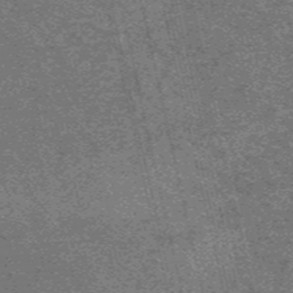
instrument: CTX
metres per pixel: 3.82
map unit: HNb
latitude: -55.6722
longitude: -45.8961
